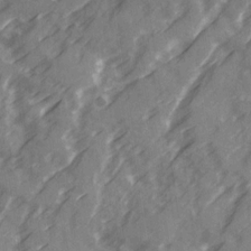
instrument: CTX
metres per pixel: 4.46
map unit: Ave
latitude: 20.1578
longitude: -131.3104
